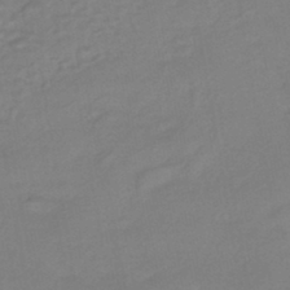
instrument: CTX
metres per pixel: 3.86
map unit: HNhu
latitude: -44.6896
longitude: 93.8800
